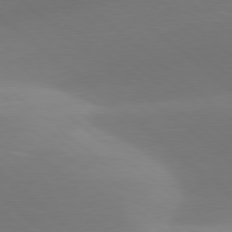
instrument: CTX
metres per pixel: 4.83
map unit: lApd
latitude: 78.4601
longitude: -51.4993
